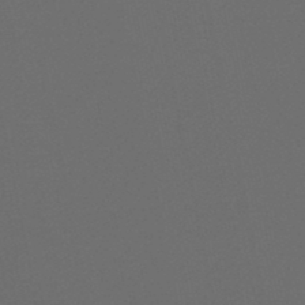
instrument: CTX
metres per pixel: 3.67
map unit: HNb
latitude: -47.0675
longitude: 56.8786
